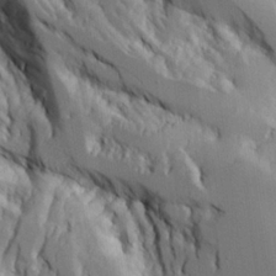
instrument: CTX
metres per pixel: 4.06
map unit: Aa
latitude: 25.9906
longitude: -127.6127
